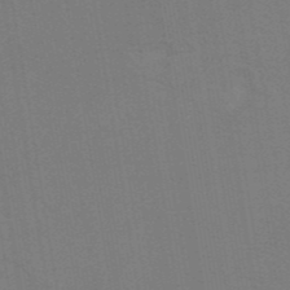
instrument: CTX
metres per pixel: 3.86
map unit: ANa
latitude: 43.4993
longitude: 28.3117
